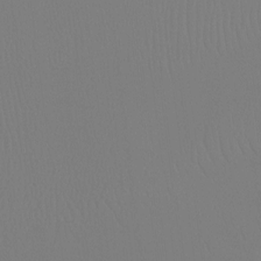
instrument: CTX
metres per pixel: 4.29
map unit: Ht
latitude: -8.3873
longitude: -32.4979
